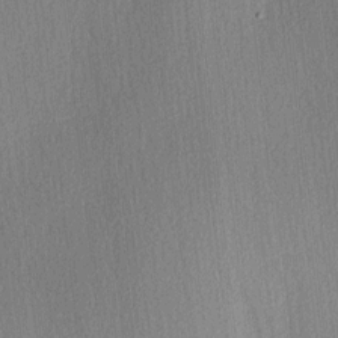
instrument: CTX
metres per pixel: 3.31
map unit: Ave
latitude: 3.2726
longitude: -111.7261
